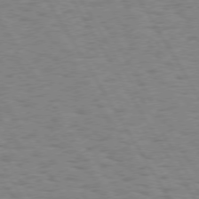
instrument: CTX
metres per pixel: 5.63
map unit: Hpe
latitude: 74.1767
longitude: -135.7449
